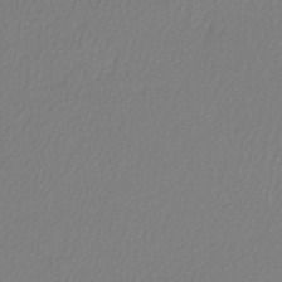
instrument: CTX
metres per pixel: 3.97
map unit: lHb
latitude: -43.2942
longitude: 70.8030
